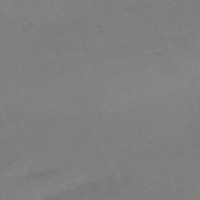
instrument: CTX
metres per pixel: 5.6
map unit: Nhu
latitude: -68.3873
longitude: 38.6330
